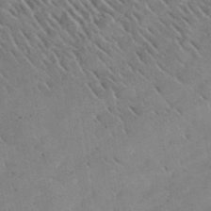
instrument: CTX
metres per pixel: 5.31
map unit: lHvf
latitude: 37.1970
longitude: -91.6127
